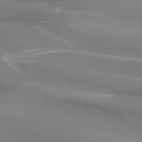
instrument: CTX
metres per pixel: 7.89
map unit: lApd
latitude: 74.0822
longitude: -62.3656
